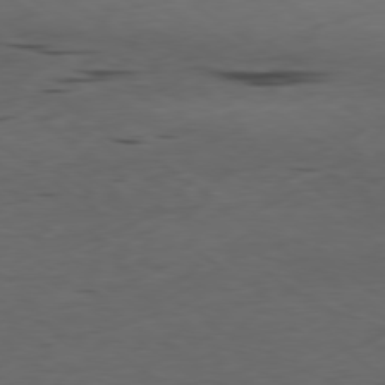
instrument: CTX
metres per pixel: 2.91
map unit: Ap
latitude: -79.3698
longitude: -58.5357
